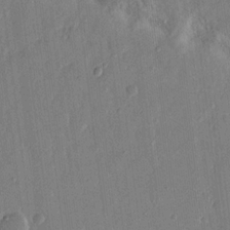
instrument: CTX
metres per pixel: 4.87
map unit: eHh
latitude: 15.1215
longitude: -69.5182
